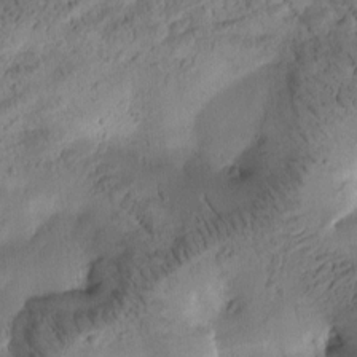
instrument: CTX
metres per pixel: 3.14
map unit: Htu
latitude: -2.9163
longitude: 169.5210
